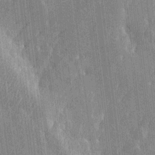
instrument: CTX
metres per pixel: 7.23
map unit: Htu
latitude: -7.2565
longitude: 176.2928
